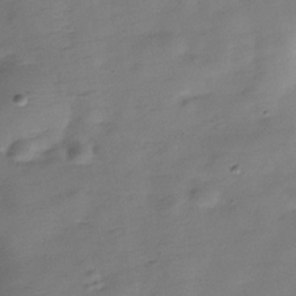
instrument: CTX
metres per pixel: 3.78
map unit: Hve
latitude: -31.4832
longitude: 93.1620
